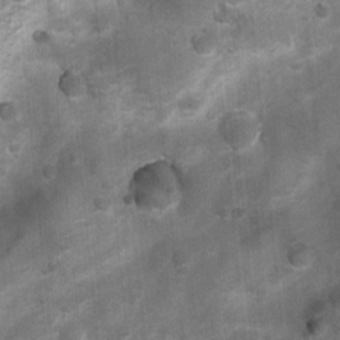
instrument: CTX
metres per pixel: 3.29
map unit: Nhu
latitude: 6.7246
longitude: -23.1214
